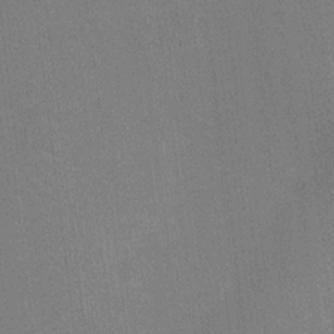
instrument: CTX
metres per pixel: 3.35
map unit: Ht
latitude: -5.2754
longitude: -19.5938
